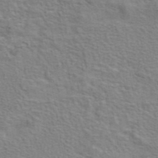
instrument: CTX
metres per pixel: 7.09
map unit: eAb
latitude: 43.1592
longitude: 107.8989
